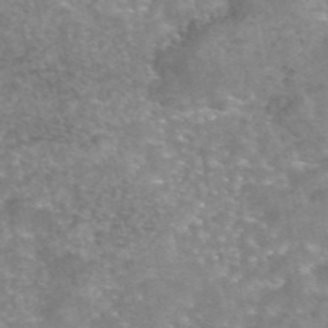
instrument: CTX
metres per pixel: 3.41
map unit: eAb
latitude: 45.4804
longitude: 104.5007
